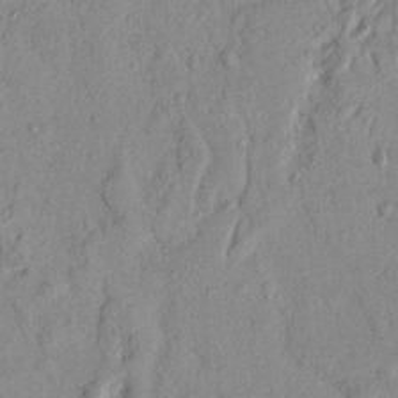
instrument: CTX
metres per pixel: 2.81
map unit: Nhu
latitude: 18.4601
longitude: -77.5371
